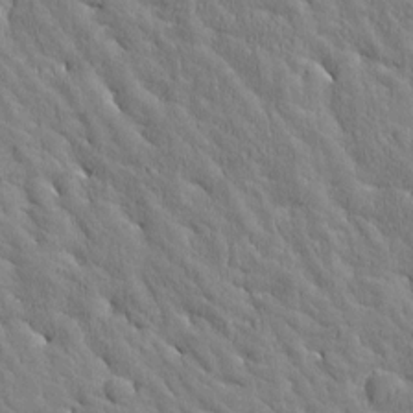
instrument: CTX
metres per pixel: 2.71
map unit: Htu
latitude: -3.4454
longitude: 174.4062
